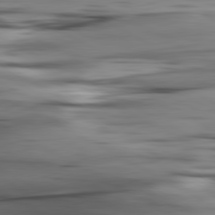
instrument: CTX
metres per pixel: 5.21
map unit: lApd
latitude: 80.7813
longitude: -122.8191
